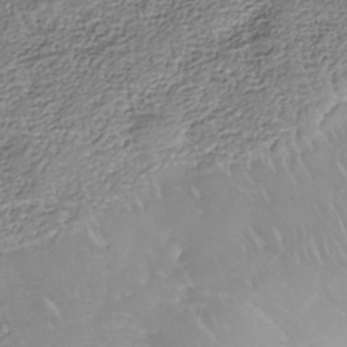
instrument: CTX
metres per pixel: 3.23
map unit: Nhe
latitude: -40.3684
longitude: -110.5735
